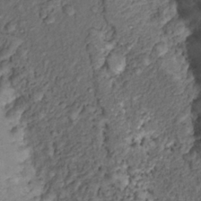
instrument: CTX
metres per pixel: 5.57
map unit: Hto
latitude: 14.3657
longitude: -30.0633
